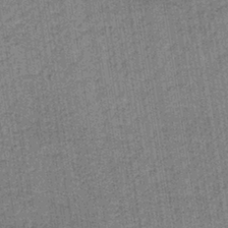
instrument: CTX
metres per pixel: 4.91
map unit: lHb
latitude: -38.8975
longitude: 60.4440
